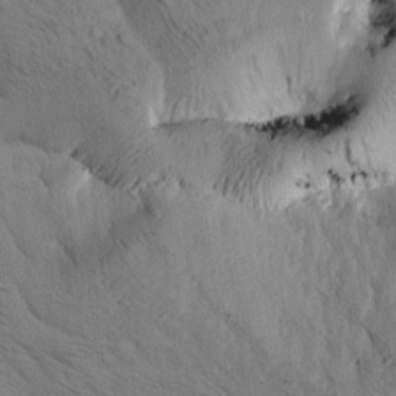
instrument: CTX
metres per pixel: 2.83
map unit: Htu
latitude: -3.2942
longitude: 170.4818
